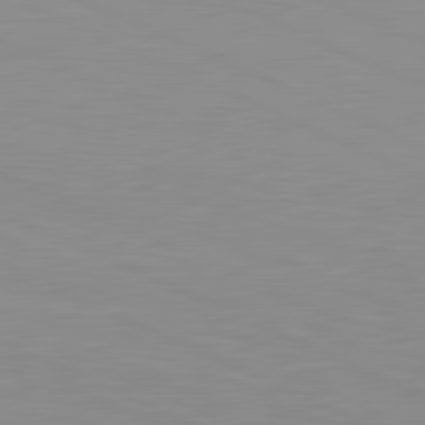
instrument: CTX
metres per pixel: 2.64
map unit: lApd
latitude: 81.5938
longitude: -168.1389
